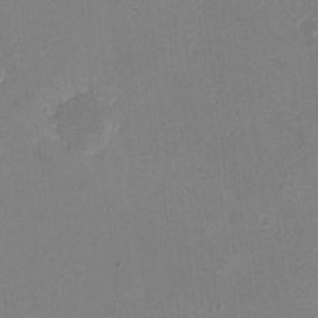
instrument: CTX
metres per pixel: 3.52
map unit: eHh
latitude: -4.8219
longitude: -78.4790
